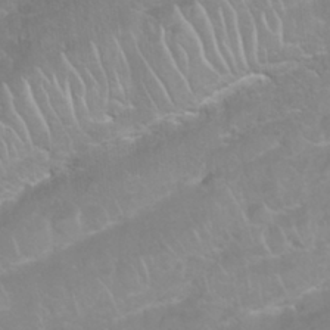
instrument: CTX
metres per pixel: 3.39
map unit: Nhu
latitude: 26.9136
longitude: -62.3090
